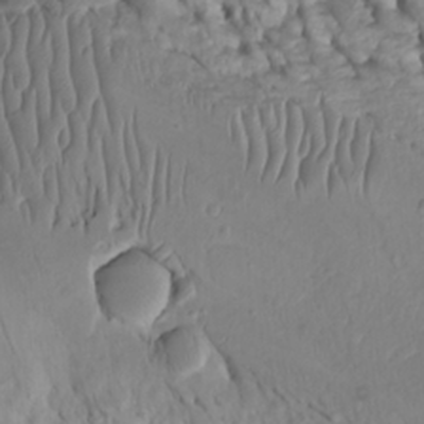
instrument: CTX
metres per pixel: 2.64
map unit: Htu
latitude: -4.6518
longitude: 153.0108
